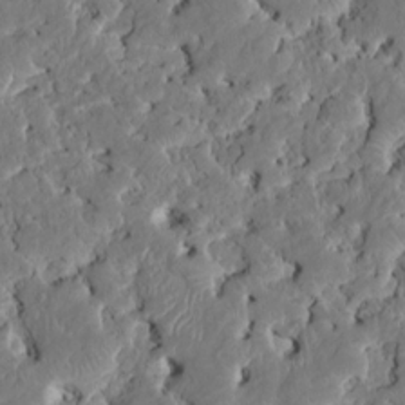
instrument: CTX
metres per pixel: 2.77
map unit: HNhu
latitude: 5.5749
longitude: -5.1214
